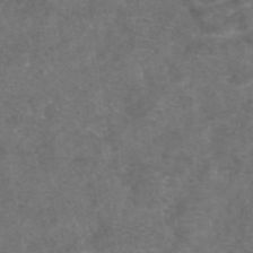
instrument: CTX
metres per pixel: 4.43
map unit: eAb
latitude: 47.3104
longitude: 111.1620
